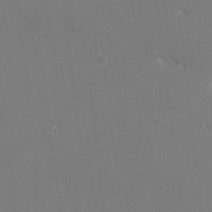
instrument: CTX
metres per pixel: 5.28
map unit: eHh
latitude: -3.2564
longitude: -83.8394
